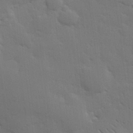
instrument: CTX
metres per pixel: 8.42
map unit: eHh
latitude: 26.5924
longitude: -81.7639
